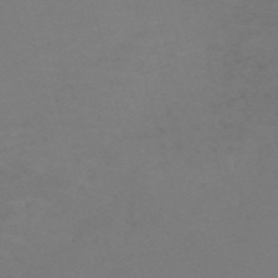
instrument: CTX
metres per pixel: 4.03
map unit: Nve
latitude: -59.1053
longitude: 60.0850
